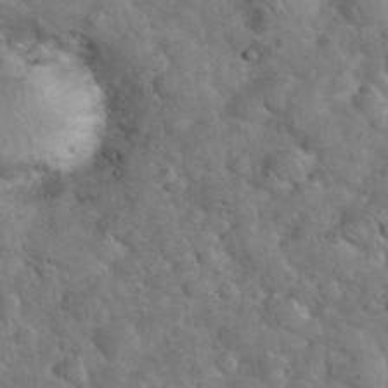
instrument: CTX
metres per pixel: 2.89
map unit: eHh
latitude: 37.1970
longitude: -64.3845
